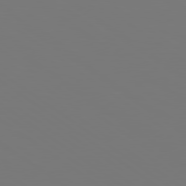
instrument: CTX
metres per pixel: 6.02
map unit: lApd
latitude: 79.0648
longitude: -175.9717
